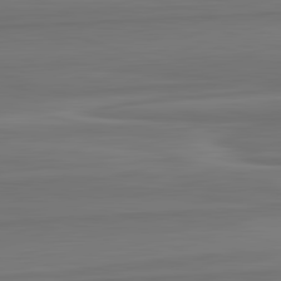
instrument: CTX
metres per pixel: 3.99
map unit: lApd
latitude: 82.8002
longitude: 168.1794
